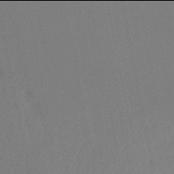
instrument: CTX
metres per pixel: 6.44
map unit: eHb
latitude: -46.0094
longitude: 80.9920
